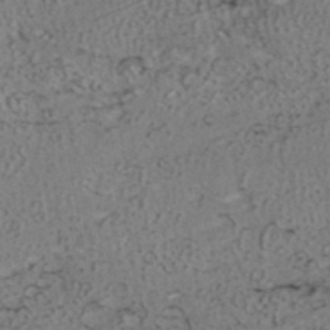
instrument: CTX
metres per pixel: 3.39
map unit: ANa
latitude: 39.5182
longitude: 24.5196
